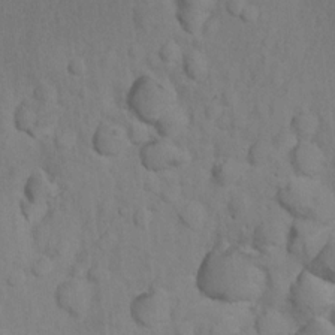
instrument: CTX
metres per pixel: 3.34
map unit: Nhu
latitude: 10.4034
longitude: -27.5938
